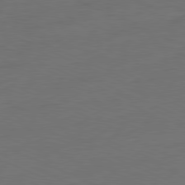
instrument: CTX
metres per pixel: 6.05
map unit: Ap
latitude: -81.7856
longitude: -76.5545
